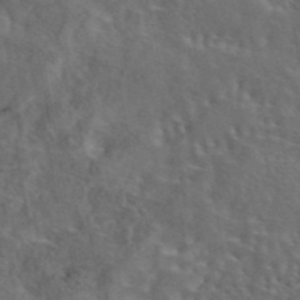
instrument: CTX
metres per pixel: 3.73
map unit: eAb
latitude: 43.8394
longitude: 111.5021
